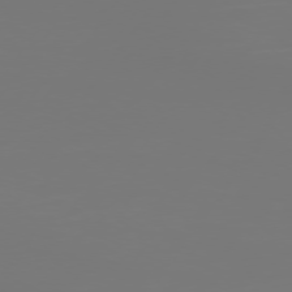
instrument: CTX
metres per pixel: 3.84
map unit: Hpe
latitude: 74.7246
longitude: -130.1578
